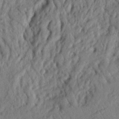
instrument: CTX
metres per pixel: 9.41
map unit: Nhu
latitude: 18.3467
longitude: -77.3859
